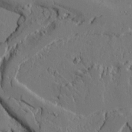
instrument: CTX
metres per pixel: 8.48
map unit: Ave
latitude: 15.9339
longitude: -129.1970
